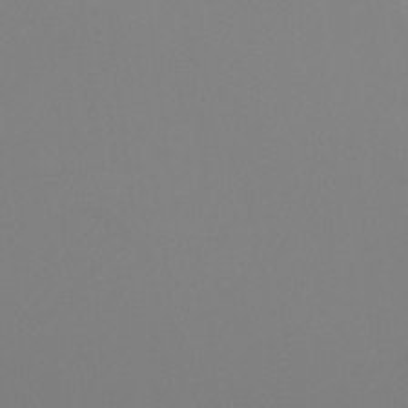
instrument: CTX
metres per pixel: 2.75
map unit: Htu
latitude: -13.0675
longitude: -48.4223
